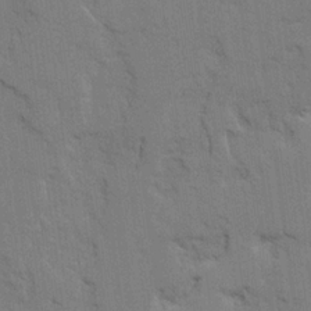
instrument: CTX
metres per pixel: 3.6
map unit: Ave
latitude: 22.2145
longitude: -130.1011
